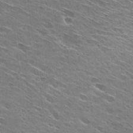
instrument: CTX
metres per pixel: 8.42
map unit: Hto
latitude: 29.5560
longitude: -43.2159
